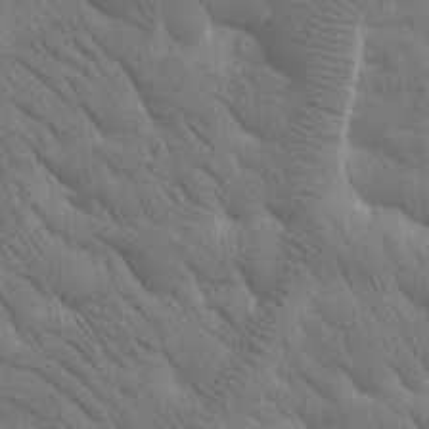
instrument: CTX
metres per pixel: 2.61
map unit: Htu
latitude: -0.9731
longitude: 175.0108
